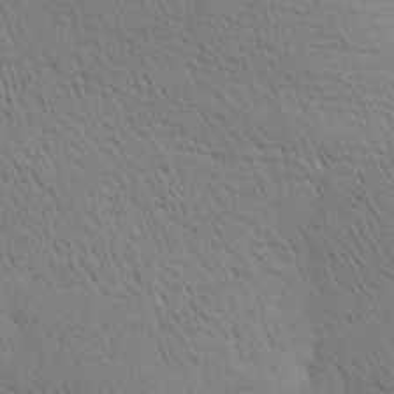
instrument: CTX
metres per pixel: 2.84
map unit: lAa
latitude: -8.4251
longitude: -125.0836
